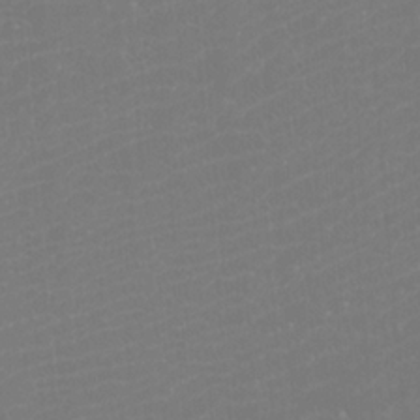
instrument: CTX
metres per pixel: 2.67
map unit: Htu
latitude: -11.3888
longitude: -71.8394
